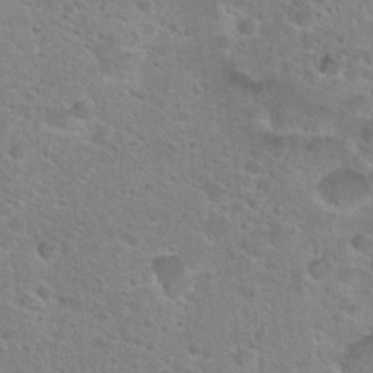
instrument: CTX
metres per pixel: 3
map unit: Hto
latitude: 25.0080
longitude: -48.7246
